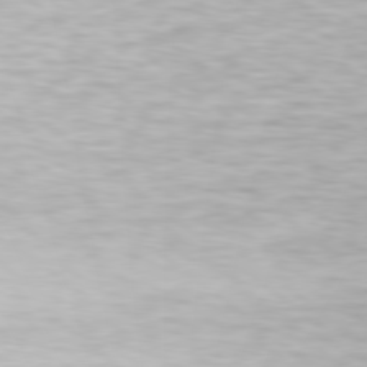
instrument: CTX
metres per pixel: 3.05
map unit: Hpe
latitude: 78.1011
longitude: -142.3656
